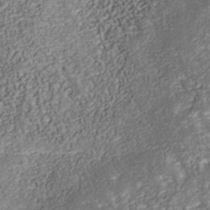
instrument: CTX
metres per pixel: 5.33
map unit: Nhu
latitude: -39.0864
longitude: -85.5371
